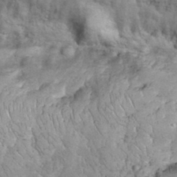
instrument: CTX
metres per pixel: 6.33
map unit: eHh
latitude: 33.9717
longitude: -65.5560
